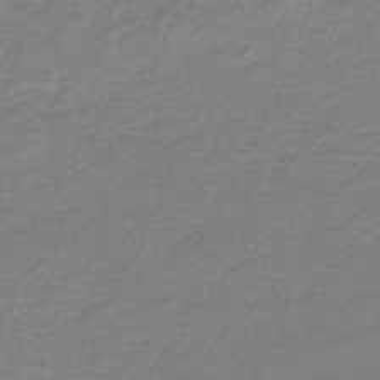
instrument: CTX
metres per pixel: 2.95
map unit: HNb
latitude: -44.9164
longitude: 52.7652
